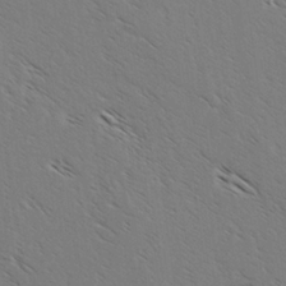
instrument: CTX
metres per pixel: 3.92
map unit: lAvf
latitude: -2.7652
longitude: -113.1592
